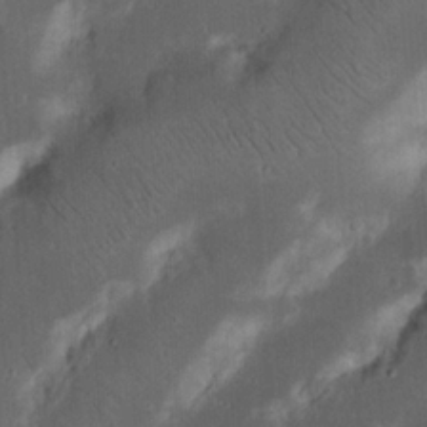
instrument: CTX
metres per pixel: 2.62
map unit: Nhu
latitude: 18.7624
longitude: -74.6113
